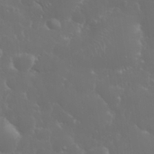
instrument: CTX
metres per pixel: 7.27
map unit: eHh
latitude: 33.9717
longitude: -60.6490
